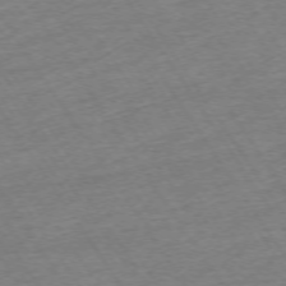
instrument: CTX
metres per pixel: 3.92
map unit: Ap
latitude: -73.8422
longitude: -84.2523
